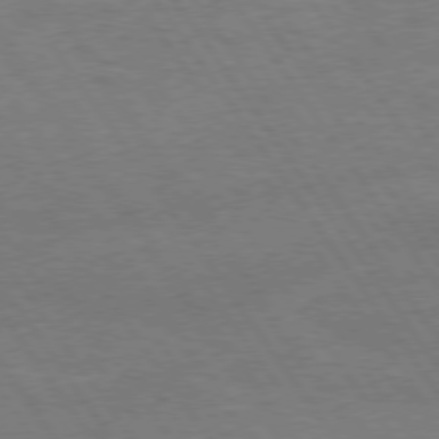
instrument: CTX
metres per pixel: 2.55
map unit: Hpe
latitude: 74.9325
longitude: -142.2901
